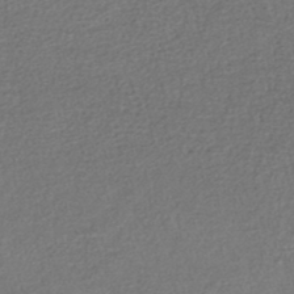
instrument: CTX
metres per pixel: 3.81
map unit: lHb
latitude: -44.9731
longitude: 58.6518
